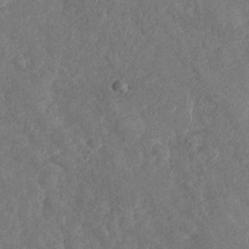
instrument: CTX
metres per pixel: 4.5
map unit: Nhu
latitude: -30.8786
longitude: -60.0444
